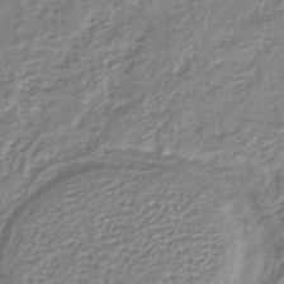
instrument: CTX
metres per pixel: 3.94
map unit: lHb
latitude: -39.0109
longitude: 58.7463
